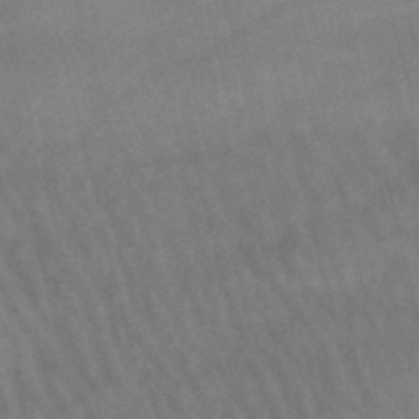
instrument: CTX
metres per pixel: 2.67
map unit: lHb
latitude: -46.9164
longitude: 76.4440
